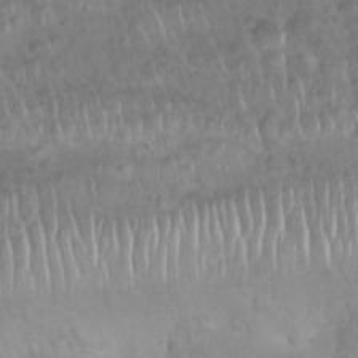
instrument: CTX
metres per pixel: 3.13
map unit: Nhu
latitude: 27.3860
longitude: -62.6491
